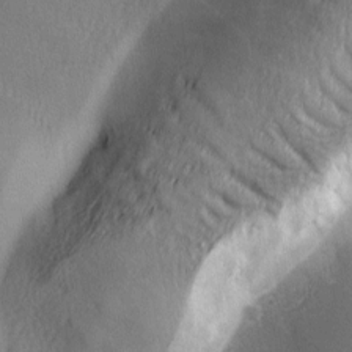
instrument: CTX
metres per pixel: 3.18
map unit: Ave
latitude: -6.3684
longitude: -120.6302
